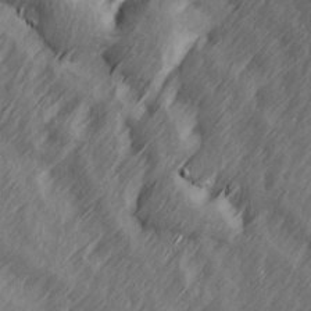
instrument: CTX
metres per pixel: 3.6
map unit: Ave
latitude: 14.0633
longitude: -105.9717
